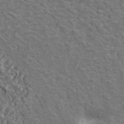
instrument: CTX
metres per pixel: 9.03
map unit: ANa
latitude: 42.5924
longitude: 14.0283
